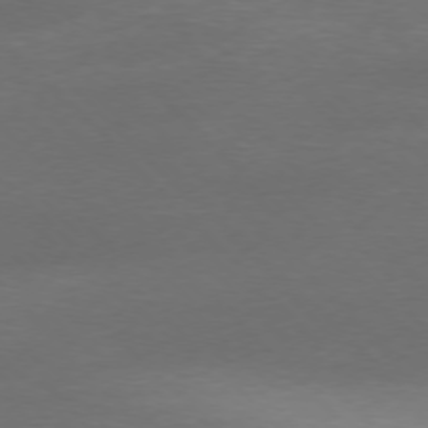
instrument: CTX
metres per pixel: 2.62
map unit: Ap
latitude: -76.8786
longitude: -71.0458
